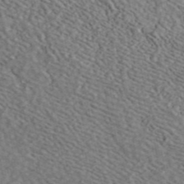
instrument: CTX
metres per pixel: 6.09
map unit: ANa
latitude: 45.1403
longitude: 46.6896
